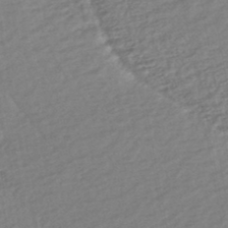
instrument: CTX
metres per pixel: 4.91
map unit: HNhu
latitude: -44.8030
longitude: 101.7099
